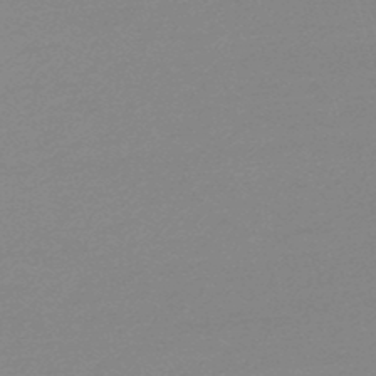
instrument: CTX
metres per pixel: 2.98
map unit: lHb
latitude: -47.5021
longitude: 68.0094
